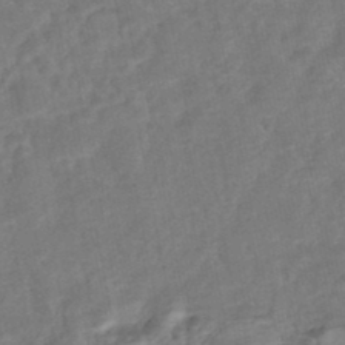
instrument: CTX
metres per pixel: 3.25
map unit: Nhe
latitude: -47.5588
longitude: -170.7435
